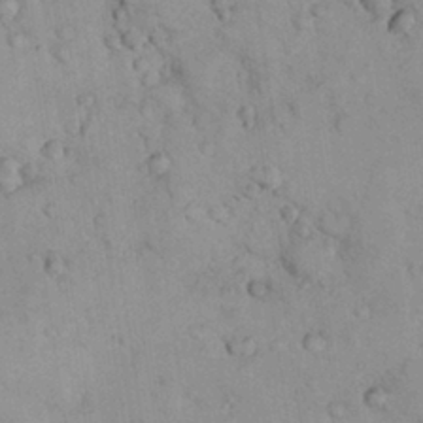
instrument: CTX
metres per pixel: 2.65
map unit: lHvf
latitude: 13.2915
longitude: 178.8408
